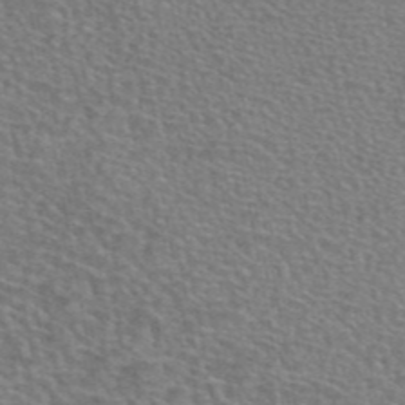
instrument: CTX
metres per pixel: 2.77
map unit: eAb
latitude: 44.4601
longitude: 107.3321
